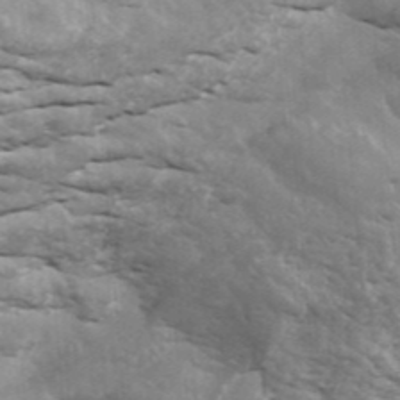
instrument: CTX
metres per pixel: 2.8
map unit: ANa
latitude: 43.3860
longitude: 47.0486
